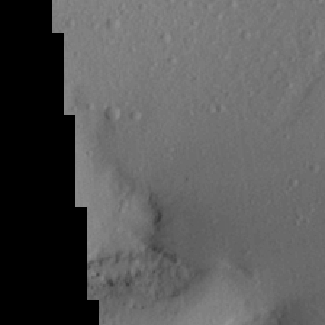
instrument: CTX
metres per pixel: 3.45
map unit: Aa
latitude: 21.9150
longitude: -143.6505
